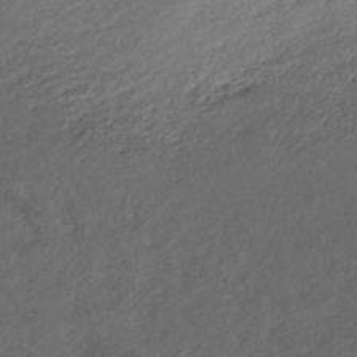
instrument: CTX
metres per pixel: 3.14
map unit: ANa
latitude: -42.9352
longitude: 108.7274
